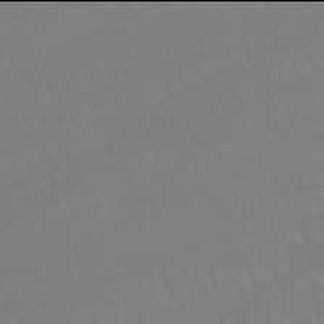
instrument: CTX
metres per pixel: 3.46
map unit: lHb
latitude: -46.0094
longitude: 77.3132
